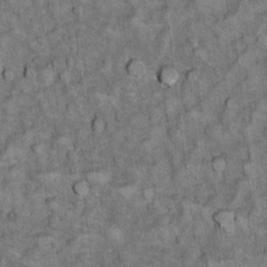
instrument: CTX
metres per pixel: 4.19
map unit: Ht
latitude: 12.1389
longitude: -33.0269
